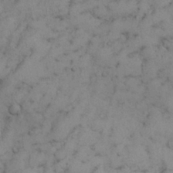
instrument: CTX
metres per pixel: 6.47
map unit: Nhu
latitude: 28.6112
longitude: -71.4237
